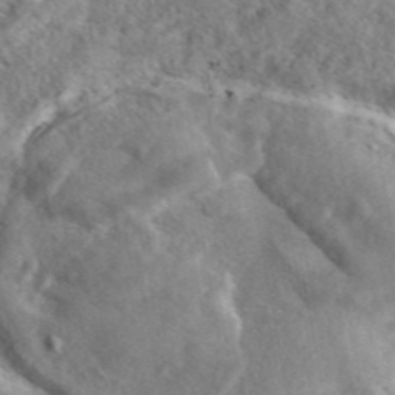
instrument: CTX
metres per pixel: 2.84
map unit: eAb
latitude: 44.9891
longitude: 128.3684
